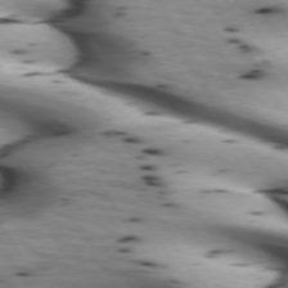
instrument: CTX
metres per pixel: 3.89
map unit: lApd
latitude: 72.8947
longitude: -52.9703
